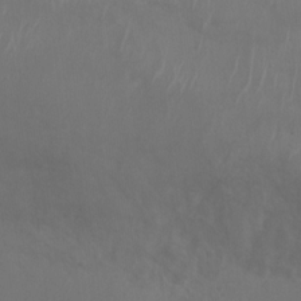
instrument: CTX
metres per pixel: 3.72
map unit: Nhu
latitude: 6.6301
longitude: -19.6694
